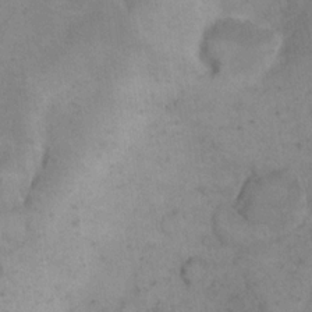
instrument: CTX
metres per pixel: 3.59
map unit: eHh
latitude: 18.8758
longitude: -64.3278
